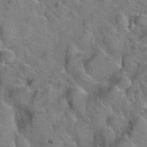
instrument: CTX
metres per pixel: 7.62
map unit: Hto
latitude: 38.7813
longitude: -44.6112
